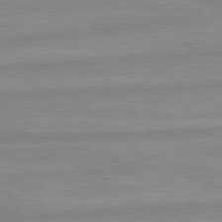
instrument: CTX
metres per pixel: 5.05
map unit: lApd
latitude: 80.2522
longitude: -169.1214
